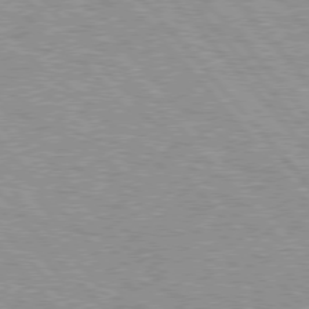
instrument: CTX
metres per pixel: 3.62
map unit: lApd
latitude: 76.6679
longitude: -61.8394
